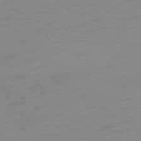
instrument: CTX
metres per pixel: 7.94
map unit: Ap
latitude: -77.0864
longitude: -63.2348
